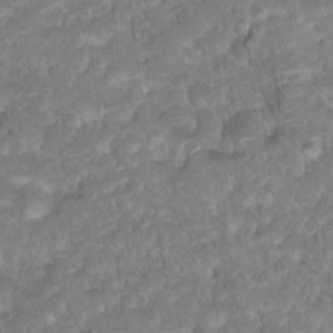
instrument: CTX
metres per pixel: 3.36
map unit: Hto
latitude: 18.7813
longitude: -35.7827
